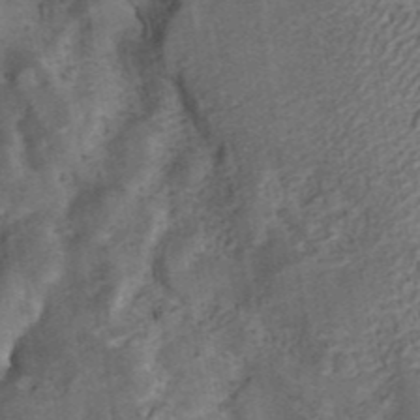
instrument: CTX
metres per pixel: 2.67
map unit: ANa
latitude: 43.0081
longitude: 16.4440
